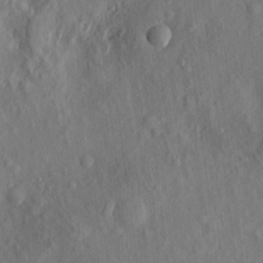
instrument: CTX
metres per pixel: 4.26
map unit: eHh
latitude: 5.2348
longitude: -73.3482
